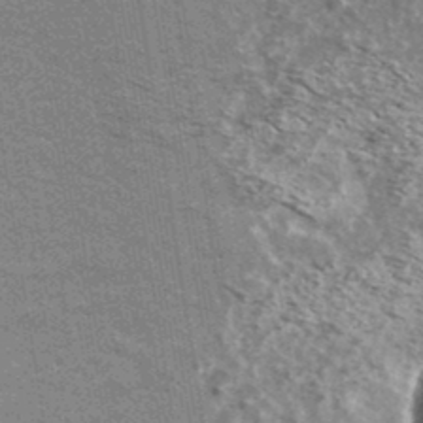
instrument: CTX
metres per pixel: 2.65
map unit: Ave
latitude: 39.1592
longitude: -108.6112
